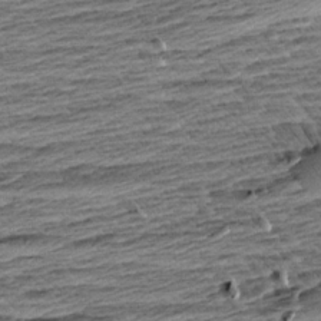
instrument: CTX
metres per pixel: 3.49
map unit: Aa
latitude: 8.6302
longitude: -137.3860
